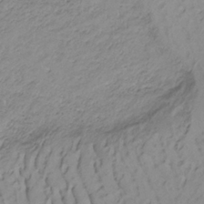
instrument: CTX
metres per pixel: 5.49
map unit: eHb
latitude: -33.7289
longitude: 67.8989
